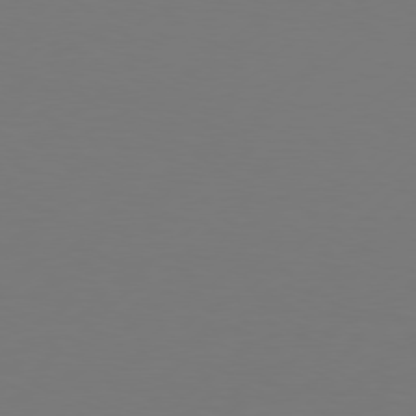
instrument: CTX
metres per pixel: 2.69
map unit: Hpe
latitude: 77.0458
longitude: -131.6127
